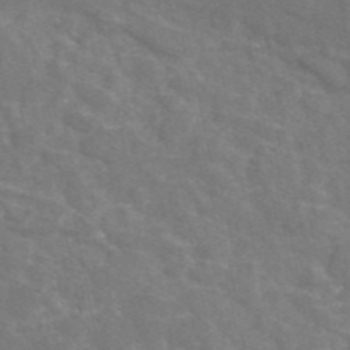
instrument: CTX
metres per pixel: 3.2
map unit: eAb
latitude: 46.4979
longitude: 116.2361
